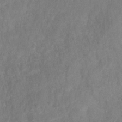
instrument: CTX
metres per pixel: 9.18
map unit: HNhu
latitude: -28.3117
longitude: 73.1431
